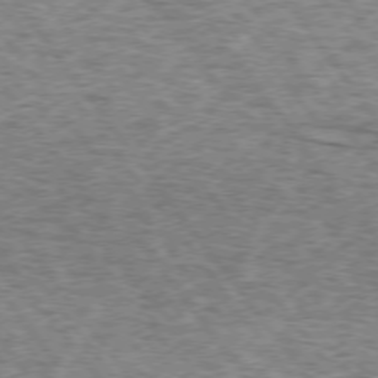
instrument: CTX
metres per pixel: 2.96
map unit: lApd
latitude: 73.4238
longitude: -76.7624
